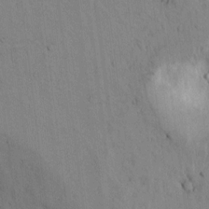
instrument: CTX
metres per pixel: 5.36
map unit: lAvf
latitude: 9.3482
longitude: 168.6140
